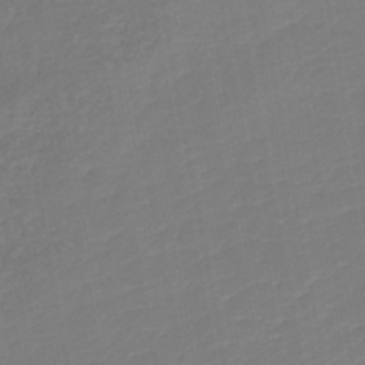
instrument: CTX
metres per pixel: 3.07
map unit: lHb
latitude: -46.0661
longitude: 74.1417
